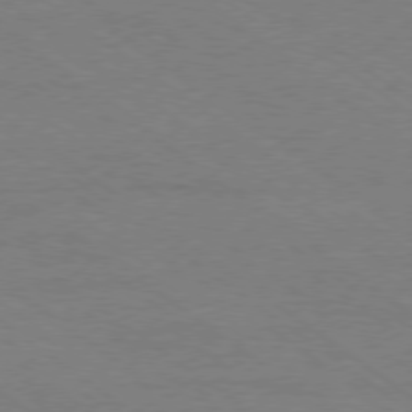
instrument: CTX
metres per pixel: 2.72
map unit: Ap
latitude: -79.1809
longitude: -83.1592
